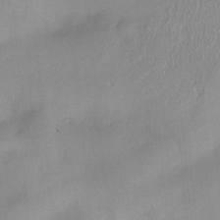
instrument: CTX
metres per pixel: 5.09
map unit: Nve
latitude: -22.4818
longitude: -137.9339
